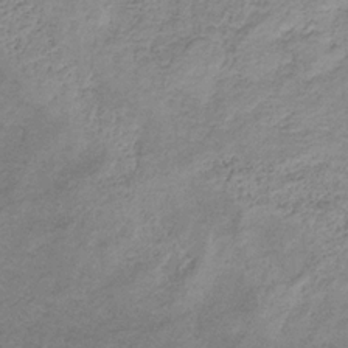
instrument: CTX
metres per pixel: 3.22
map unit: HNb
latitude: -31.8989
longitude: 61.3699
